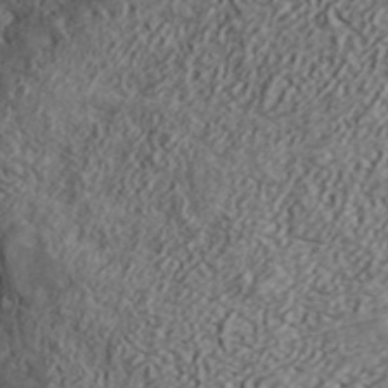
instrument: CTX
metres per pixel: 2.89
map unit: ANa
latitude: 43.0647
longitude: 47.6155
